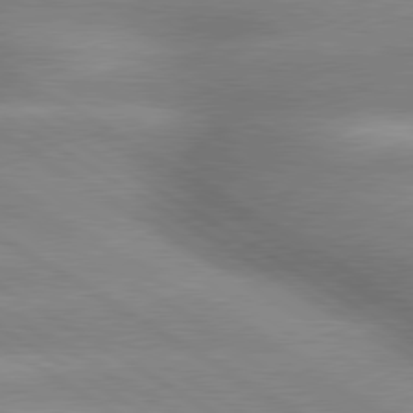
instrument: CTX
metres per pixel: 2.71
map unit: lApd
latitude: 79.9528
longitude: -144.1389
